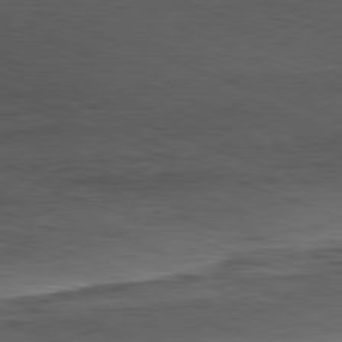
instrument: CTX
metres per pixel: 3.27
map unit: Ap
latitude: -81.9556
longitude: -85.1025
